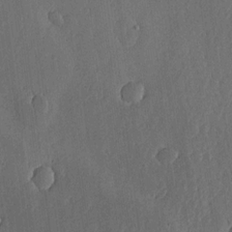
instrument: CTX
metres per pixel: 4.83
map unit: lHvf
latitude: 18.9324
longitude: -115.3292
